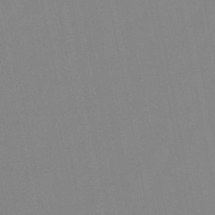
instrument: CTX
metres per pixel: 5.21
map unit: lHb
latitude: -48.0850
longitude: 70.1417
